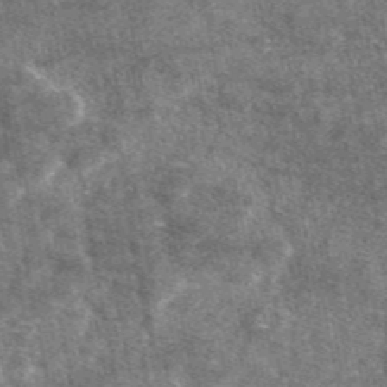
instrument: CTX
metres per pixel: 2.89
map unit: eAb
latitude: 47.3104
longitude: 122.3118
